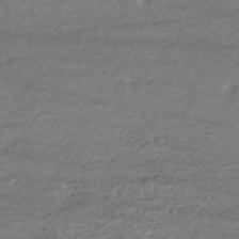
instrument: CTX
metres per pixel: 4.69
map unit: HNhu
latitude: -43.9556
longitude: 105.7666
